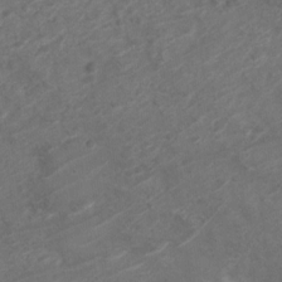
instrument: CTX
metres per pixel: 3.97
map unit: Nve
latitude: -19.3510
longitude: 107.0487
